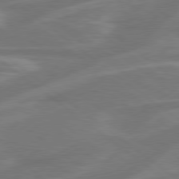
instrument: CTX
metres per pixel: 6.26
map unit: Hpe
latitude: 78.5924
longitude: -126.8569
